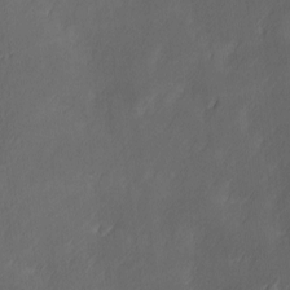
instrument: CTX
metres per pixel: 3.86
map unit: Ave
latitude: 2.1011
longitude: -112.5168
